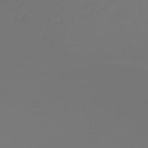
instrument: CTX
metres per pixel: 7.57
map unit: lHb
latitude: -47.5021
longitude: 59.7666
